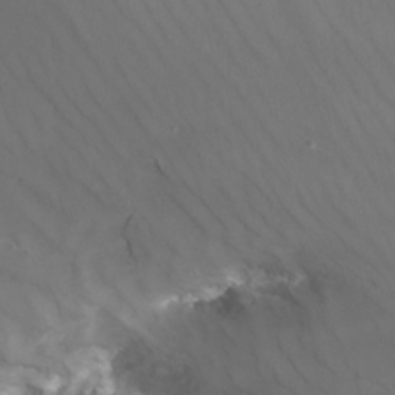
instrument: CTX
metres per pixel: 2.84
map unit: Nhu
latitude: -12.8408
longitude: -59.6694
